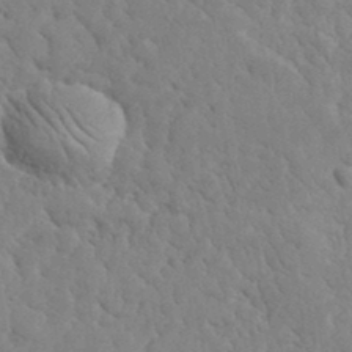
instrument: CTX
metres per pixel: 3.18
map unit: lHvf
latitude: 35.4615
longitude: -87.0080
